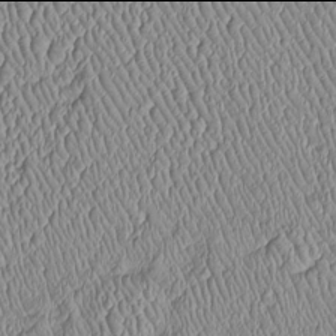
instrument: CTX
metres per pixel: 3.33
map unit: Htu
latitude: -6.0094
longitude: 155.9367
